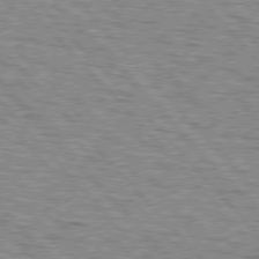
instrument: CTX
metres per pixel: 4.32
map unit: lApd
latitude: 76.8002
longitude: -71.7261
